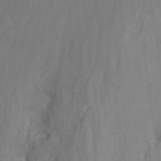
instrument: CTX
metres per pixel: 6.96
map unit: Nhu
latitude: -16.8786
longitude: -50.5167
